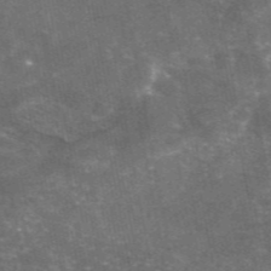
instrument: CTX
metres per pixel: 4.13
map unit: eAb
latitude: 46.6680
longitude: 119.6722
